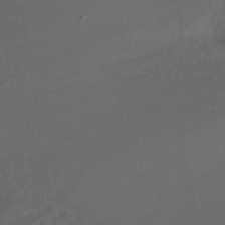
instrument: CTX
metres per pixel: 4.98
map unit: Nhu
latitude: 28.3845
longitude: -55.9906
